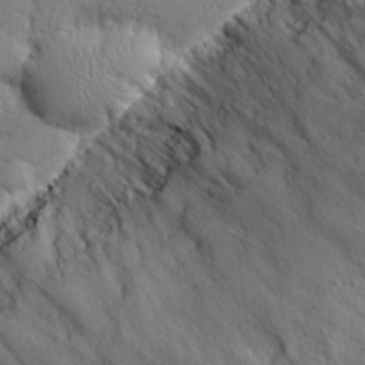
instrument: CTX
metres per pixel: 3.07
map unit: eHh
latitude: 28.1011
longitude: -75.5938
